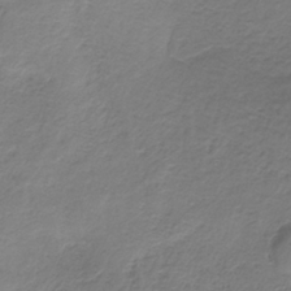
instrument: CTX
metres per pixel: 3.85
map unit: HNb
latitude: -33.1809
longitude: 57.9367
